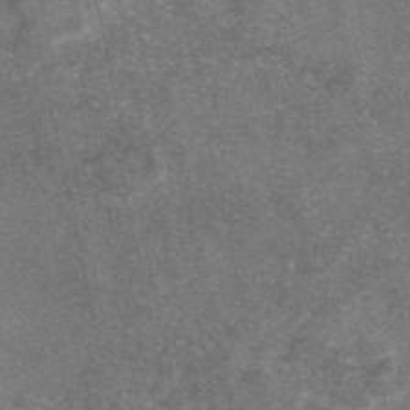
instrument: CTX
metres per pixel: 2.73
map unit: eAb
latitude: 46.8569
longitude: 105.2565
